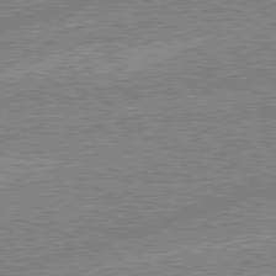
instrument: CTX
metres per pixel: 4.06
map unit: lApd
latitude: 79.1026
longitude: -144.1389
